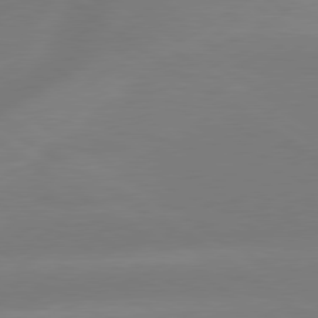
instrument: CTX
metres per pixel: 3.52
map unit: lApd
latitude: 79.4427
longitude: -149.5560
